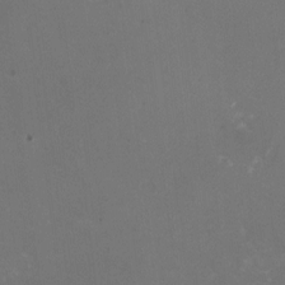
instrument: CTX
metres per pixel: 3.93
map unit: HNhu
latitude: -1.5966
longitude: -4.3845
